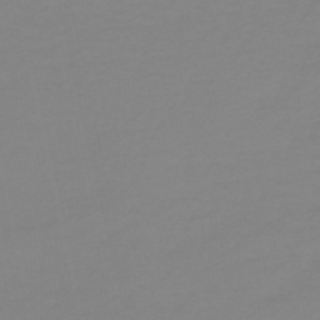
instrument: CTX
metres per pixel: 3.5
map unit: eHh
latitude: -53.5399
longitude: -25.4993
